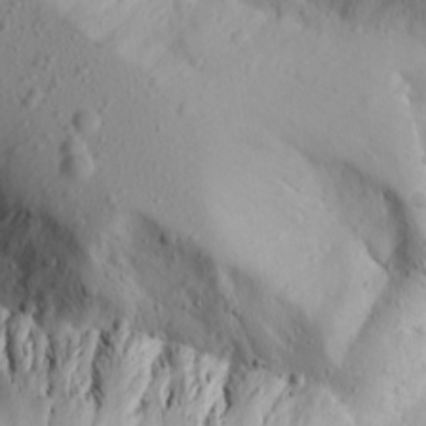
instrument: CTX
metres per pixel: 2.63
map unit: Aa
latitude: 18.7813
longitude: -143.9906
